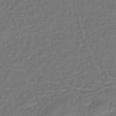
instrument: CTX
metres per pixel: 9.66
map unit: eHb
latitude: -43.2942
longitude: 82.1795
